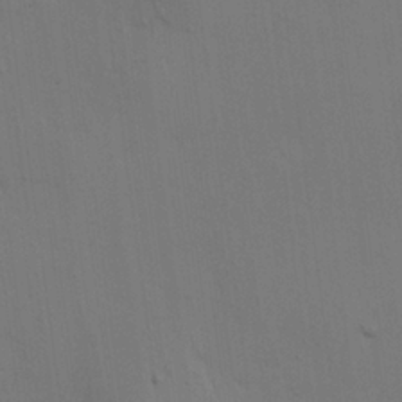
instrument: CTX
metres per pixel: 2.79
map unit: HNhu
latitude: 10.9136
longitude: 23.2187
